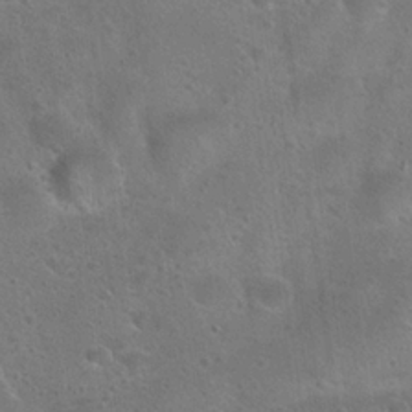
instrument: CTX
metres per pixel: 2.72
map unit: Hto
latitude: 23.1403
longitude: -48.6679
